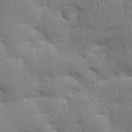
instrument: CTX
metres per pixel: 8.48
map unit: Aa
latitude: 33.6883
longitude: -143.1403
